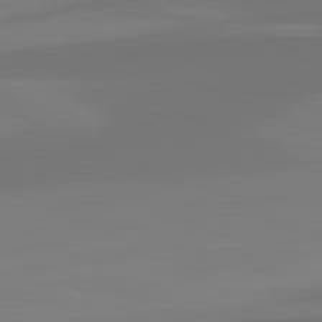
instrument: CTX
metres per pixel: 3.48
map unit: lApd
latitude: 82.0822
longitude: 128.4062
